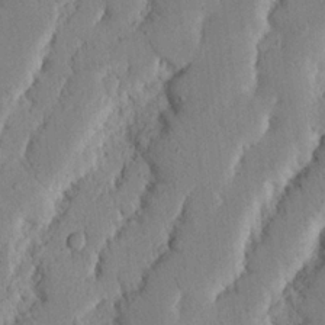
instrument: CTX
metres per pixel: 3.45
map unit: Nhu
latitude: 19.6505
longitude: -74.9514
